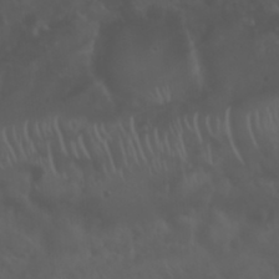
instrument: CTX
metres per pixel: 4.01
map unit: Nhu
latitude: 22.9892
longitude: -65.2537
